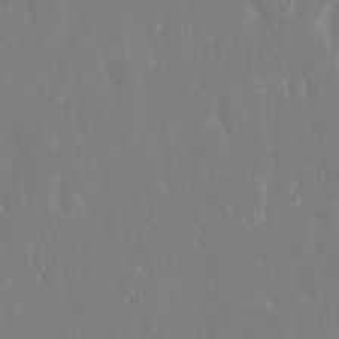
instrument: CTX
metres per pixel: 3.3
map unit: eHh
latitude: 14.4223
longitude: -72.2145
